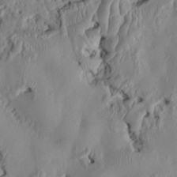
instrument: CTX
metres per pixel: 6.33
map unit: HNhu
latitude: 3.9150
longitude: -4.8002
